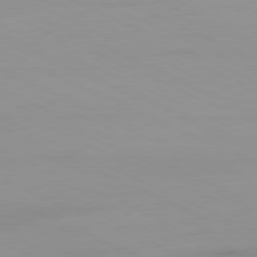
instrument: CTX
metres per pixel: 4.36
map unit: Ap
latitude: -81.1809
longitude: -93.7827
